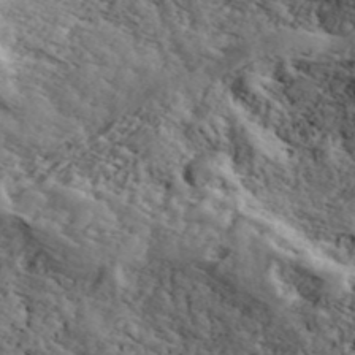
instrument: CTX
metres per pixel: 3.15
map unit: ANa
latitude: 43.1592
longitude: 47.4454
